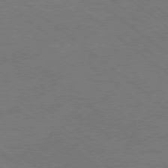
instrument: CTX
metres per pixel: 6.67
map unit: Ap
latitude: -79.0675
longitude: -54.8947
